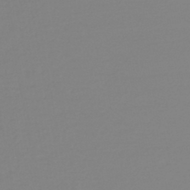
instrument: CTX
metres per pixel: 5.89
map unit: lHb
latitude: -44.8219
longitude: 62.2739
